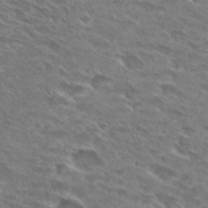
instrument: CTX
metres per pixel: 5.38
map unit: Hto
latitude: 29.7449
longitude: -44.5546
